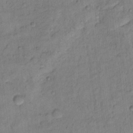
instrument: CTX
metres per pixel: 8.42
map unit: Nhu
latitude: 15.0081
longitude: -31.2537
